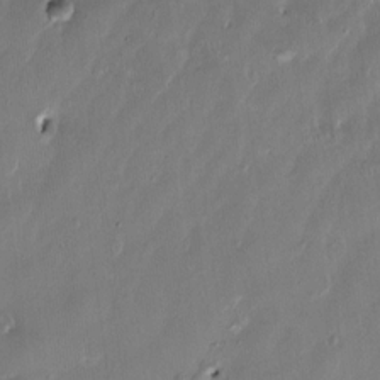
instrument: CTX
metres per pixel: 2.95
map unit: HNhu
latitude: 0.9702
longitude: -4.8758
